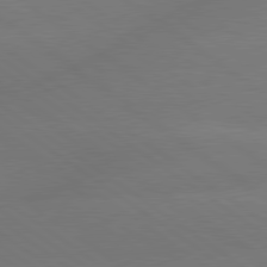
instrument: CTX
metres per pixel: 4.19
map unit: lApd
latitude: 79.7828
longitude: -150.8758
